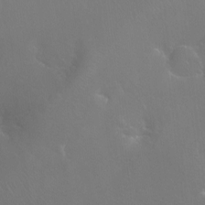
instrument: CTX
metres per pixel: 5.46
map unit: Ht
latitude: -11.5399
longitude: -44.9891
